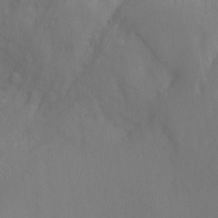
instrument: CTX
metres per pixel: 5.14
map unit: Nhu
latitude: -12.1795
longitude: -67.5938
